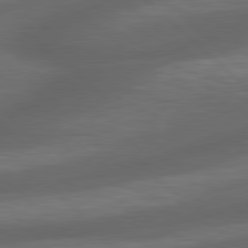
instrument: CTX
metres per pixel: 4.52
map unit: lApd
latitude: 79.1214
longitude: -116.4223
